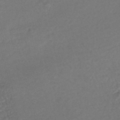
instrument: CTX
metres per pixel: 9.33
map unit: HNhu
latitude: -48.4818
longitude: 100.0283
